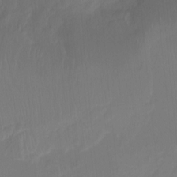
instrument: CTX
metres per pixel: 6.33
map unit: Hto
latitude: -8.8597
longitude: -46.6491
